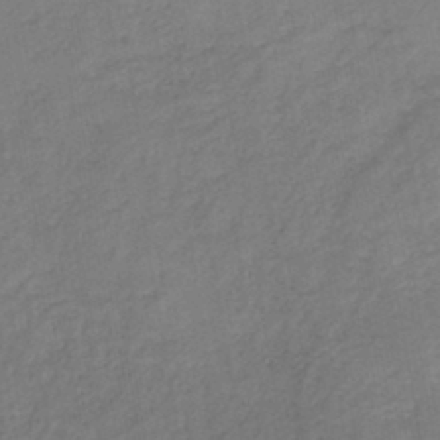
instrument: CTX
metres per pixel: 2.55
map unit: HNb
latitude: -43.9178
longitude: -38.8569
